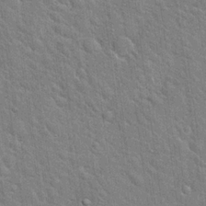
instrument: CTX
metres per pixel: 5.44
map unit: Hto
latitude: 20.1767
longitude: -52.3279
